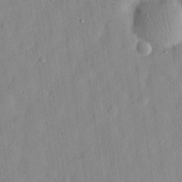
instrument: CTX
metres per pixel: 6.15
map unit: eHh
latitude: 29.0458
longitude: -74.6491
